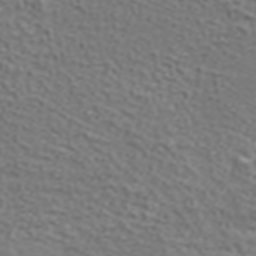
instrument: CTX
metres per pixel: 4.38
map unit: ANa
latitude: 38.7813
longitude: 24.4440
